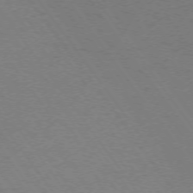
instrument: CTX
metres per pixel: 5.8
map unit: Ap
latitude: -74.5574
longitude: -75.2915
